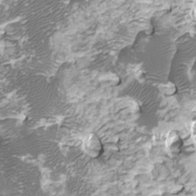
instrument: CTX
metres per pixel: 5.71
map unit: HNhu
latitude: 2.1011
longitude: -0.8191
